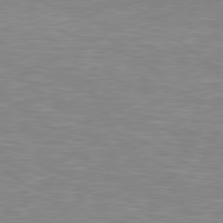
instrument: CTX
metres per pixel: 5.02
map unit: Hpe
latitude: 78.7247
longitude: -125.3481
